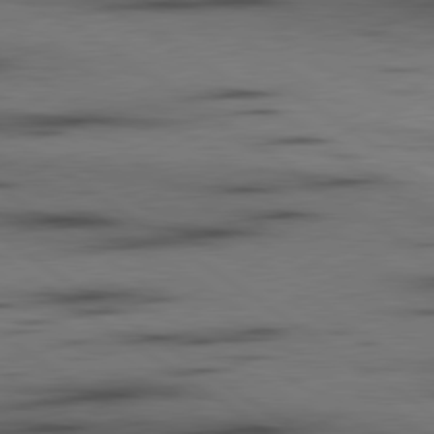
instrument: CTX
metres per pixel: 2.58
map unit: lApd
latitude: 79.9906
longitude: 159.8422
